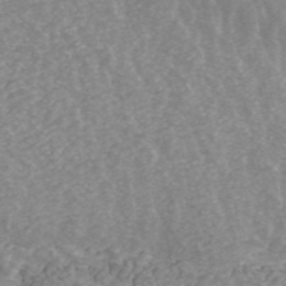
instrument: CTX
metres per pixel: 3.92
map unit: ANa
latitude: 43.5182
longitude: 25.6911
